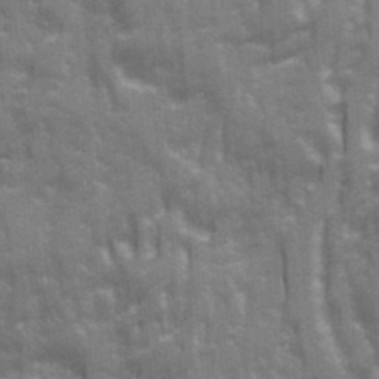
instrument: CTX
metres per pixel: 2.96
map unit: Ave
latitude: 20.7813
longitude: -133.4049
